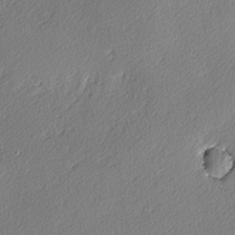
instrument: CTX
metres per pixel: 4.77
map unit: lAvf
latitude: -4.2361
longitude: -108.7435
